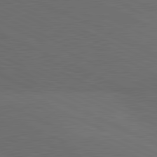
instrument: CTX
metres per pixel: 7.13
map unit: lApd
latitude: 81.4237
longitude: 148.3496
